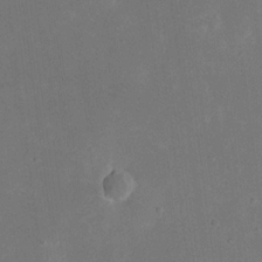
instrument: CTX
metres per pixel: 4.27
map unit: eHh
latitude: 18.9324
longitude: -70.8569
